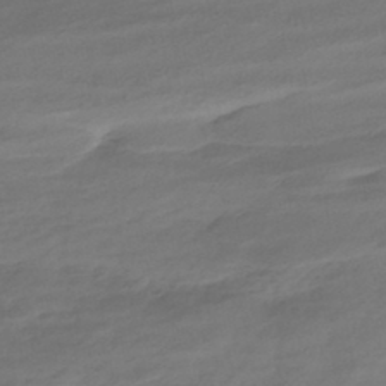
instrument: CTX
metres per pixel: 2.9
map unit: HNhu
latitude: -43.5210
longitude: 102.8219
